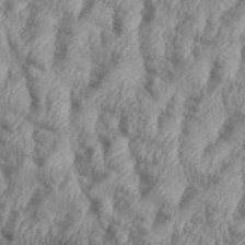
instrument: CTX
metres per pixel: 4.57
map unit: eHh
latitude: 35.9528
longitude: -137.4049
